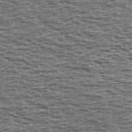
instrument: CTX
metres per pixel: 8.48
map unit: Ave
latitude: 39.5938
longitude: -113.0269
